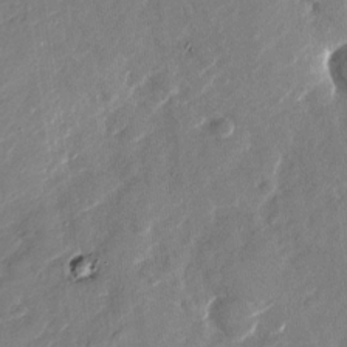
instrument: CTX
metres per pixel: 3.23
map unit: Nhu
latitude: -27.6910
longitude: -73.4427
